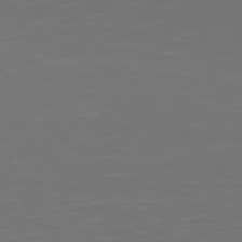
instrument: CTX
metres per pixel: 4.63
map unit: Hpe
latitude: 77.3481
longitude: -166.8947
